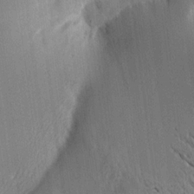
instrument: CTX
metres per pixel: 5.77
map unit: Aa
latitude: 15.6883
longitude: -148.1956
